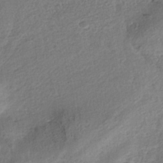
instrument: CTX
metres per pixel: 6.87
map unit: Nhe
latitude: -41.8611
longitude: -110.5357
